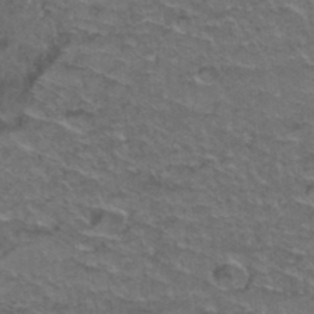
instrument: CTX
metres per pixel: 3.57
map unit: Hto
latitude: 37.5560
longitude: -46.1200
